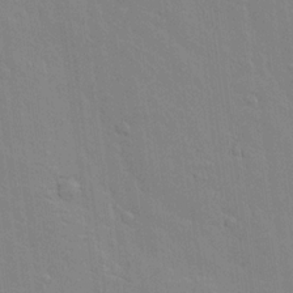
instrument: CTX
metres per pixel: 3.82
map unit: lAvf
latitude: 16.1200
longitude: -127.1781
